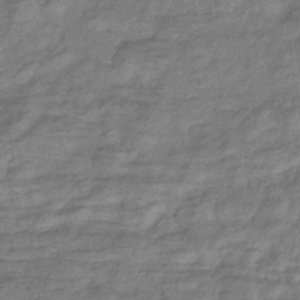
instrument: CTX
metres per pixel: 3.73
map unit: eHb
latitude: -33.2943
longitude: 74.4818
